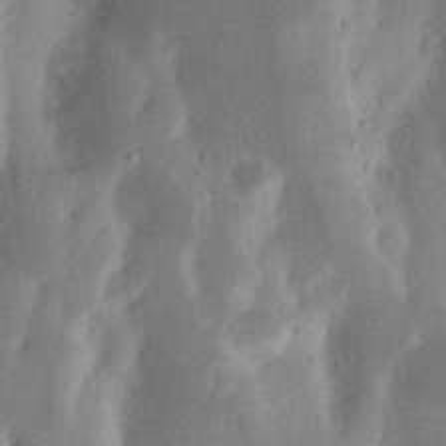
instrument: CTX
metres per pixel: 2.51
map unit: Nhu
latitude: 16.2523
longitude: -74.0255
